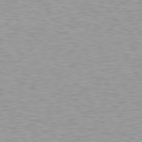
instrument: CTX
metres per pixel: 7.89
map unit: Hpe
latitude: 78.5924
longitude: -167.2159
